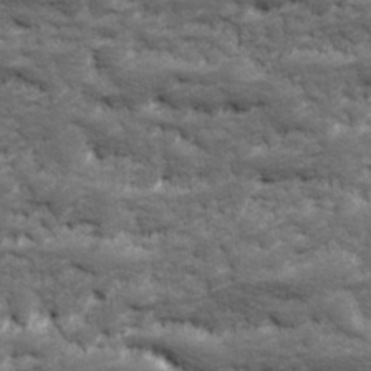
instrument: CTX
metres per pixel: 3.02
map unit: Ave
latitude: 17.5371
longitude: -135.7638
